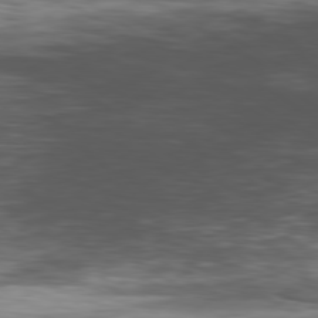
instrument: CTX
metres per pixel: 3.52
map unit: Hpe
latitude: -80.4629
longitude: 17.6911
